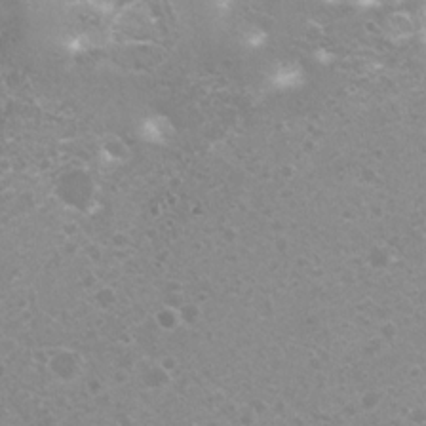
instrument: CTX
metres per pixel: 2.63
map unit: Nhu
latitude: 7.9717
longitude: -20.8758
